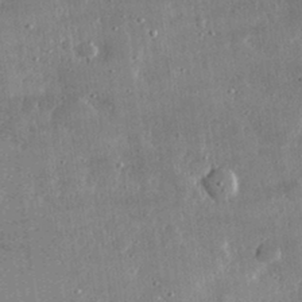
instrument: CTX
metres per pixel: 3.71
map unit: lHvf
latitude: 31.6316
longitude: -89.8773
